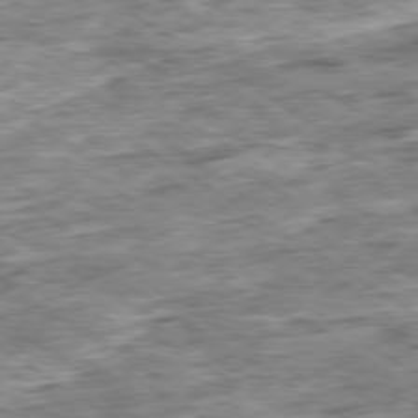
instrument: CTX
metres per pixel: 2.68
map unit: Ap
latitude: -79.9178
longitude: -85.1403
